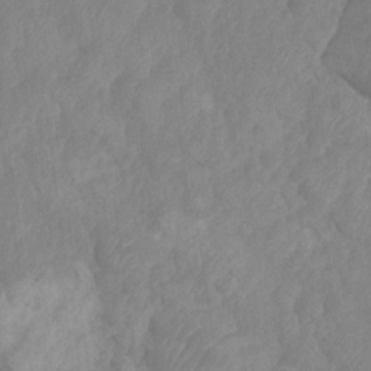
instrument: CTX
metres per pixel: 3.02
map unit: HNhu
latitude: -24.5196
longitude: 49.5777
